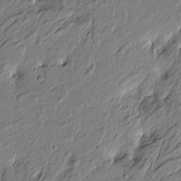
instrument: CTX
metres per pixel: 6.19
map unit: Htu
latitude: -5.6344
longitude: 179.1620
